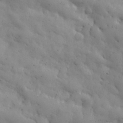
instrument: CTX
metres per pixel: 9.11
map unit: eHh
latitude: 31.2726
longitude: -73.3860
